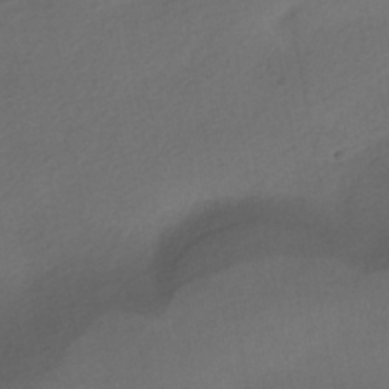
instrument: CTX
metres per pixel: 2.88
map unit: HNhu
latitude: -40.1606
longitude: 95.3509
